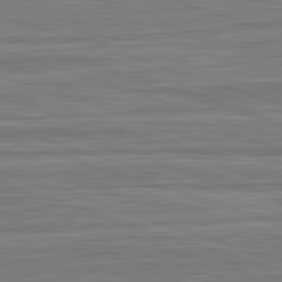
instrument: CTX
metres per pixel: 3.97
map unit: lApd
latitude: 82.8757
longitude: 178.8408
